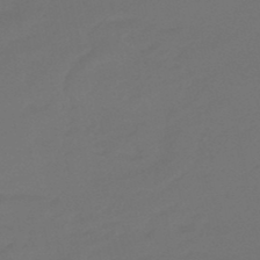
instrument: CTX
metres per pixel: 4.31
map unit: eHb
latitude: -47.9745
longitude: 86.4440
